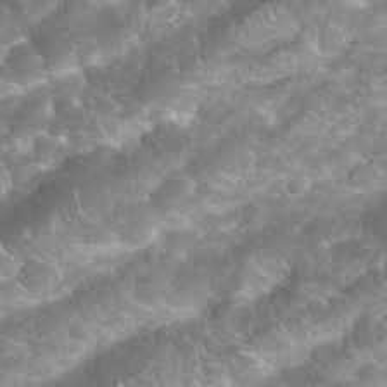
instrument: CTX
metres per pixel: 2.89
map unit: Nhu
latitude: 24.2333
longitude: -61.0080
